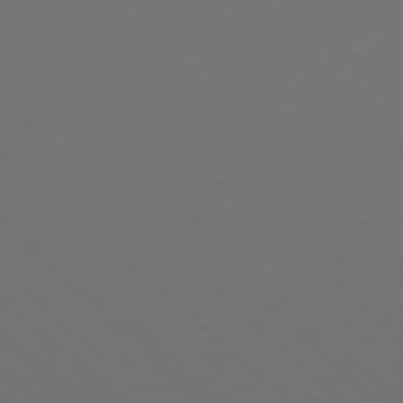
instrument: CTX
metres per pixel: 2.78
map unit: Hpe
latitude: 77.9339
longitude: -169.8017
